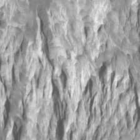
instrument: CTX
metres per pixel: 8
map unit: Nhu
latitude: -7.2943
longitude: -44.8191
